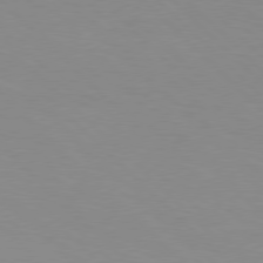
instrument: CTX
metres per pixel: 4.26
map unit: Hpe
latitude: 77.6127
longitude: -160.6679
